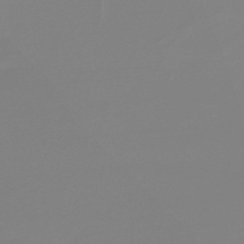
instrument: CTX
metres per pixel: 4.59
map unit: lHb
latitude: -44.4629
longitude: 72.8786
